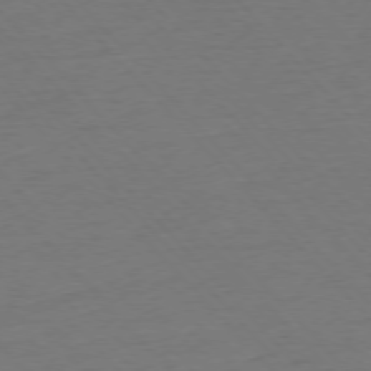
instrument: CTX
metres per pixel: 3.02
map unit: Ap
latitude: -76.7652
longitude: -93.2159
